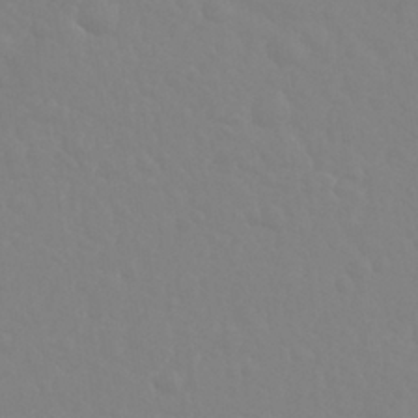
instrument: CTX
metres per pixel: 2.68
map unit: Nhu
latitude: 26.0633
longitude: -56.2333
